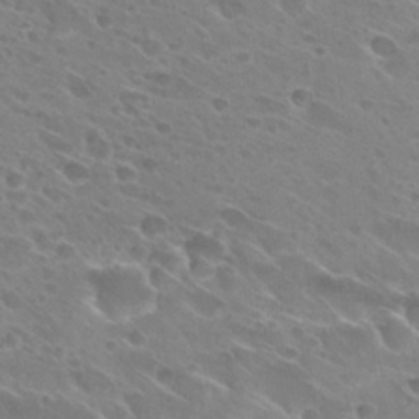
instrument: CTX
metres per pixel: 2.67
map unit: Hto
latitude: 27.6694
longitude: -40.0822
